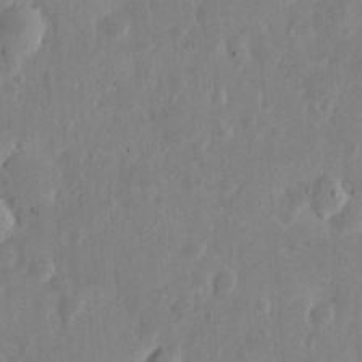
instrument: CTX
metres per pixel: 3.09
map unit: eHh
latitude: 6.2145
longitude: -70.4790
